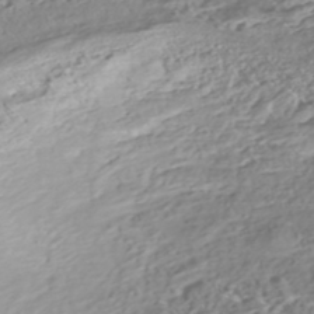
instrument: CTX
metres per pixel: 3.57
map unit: Nhe
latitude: -47.4265
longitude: -172.8946
